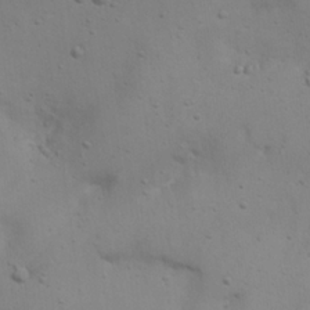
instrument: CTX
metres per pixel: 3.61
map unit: eHh
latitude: 22.8758
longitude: -69.4049
